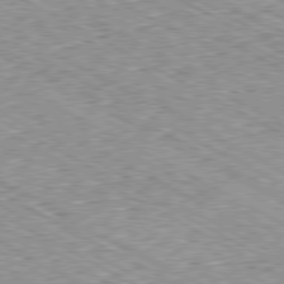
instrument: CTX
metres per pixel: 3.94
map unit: Ap
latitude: -80.7274
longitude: -48.1767
